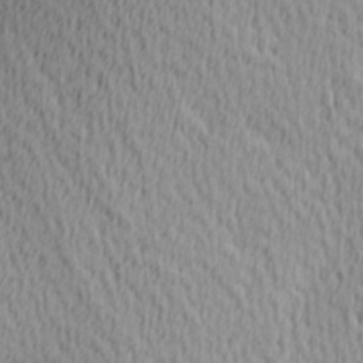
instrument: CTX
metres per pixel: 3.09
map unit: Hve
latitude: 1.7260
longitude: -124.4790
